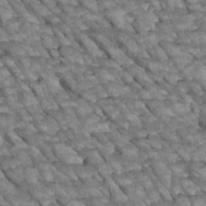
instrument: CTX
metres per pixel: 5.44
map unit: Htu
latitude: 2.1011
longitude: 144.3306
